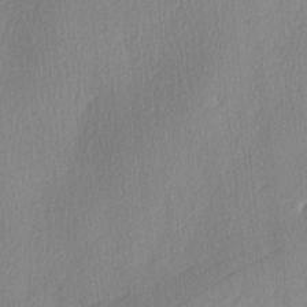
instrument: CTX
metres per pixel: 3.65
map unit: Ave
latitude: 3.0836
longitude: -111.6316
